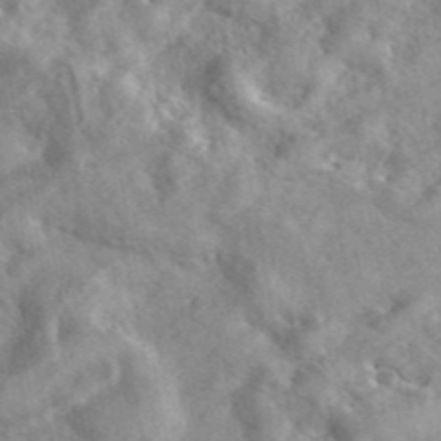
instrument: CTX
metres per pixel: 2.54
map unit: eAb
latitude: 45.1403
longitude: 128.2551
